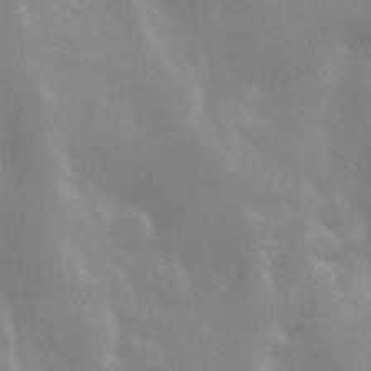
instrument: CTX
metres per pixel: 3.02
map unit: Ave
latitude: 13.5560
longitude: -104.2523
